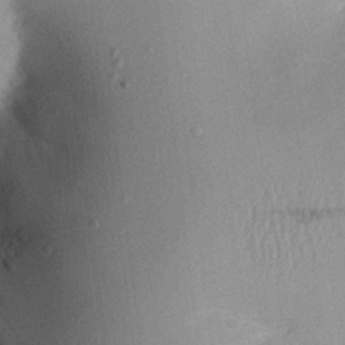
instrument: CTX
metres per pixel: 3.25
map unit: Aa
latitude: 21.1781
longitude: -143.3860
